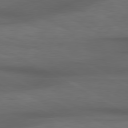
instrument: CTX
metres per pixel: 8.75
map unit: lApd
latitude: 79.1970
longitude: -119.1214
